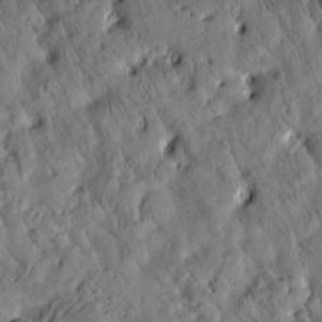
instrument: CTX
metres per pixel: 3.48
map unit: Htu
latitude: 2.9136
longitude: 178.6518
